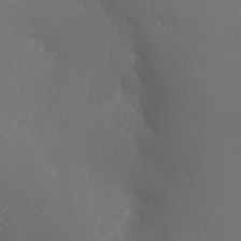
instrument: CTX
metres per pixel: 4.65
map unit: Nhu
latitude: -12.7274
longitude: -65.1593
